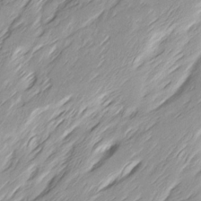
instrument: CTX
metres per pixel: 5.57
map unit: Ave
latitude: 15.3104
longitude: -136.1389
